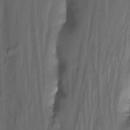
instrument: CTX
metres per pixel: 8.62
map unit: Nhu
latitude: -12.6330
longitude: -60.2144
